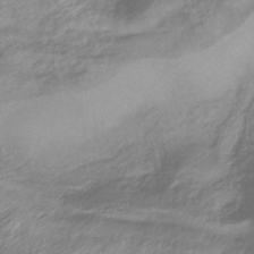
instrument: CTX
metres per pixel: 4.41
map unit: eHb
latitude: -40.1795
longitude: 78.3306
